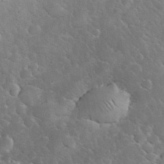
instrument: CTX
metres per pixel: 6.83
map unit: eHh
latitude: 33.0836
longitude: -65.8961
